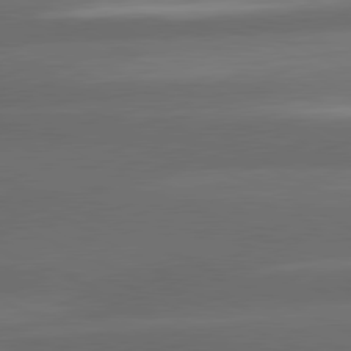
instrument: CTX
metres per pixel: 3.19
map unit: lApd
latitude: 80.9703
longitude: -143.2537
